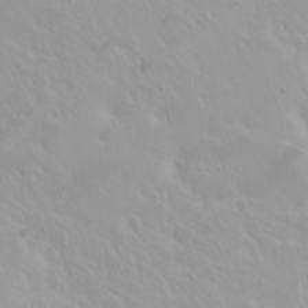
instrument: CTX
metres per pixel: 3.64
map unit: Ht
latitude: -2.3117
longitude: -60.7624
